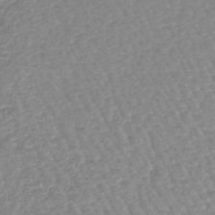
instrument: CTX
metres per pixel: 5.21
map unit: lHb
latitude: -44.3306
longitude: 78.7652
